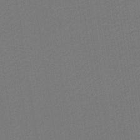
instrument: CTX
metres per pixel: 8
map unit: lHb
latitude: -38.7085
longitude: 55.1620
